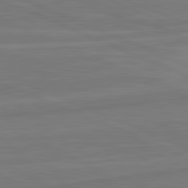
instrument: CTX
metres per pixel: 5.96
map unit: lApd
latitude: 82.0822
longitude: -173.4615
